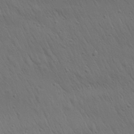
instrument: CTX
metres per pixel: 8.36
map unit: Aa
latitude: 26.0822
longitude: -141.8583
